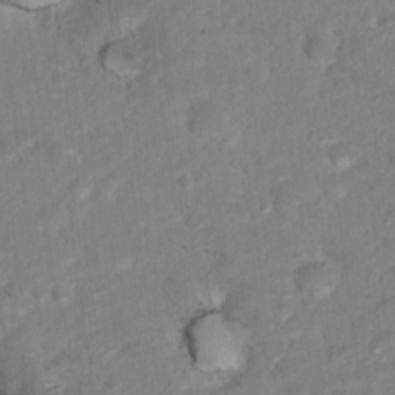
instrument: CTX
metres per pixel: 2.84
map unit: Nhu
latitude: 17.7072
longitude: -31.9528
